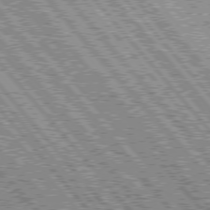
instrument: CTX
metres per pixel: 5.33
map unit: Hpe
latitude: 76.4412
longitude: -170.5168
